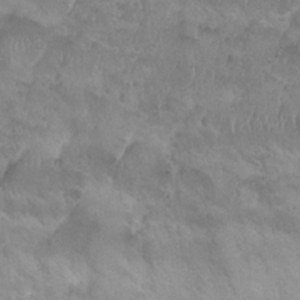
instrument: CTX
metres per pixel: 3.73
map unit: Nhu
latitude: 27.7261
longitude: -53.8772
